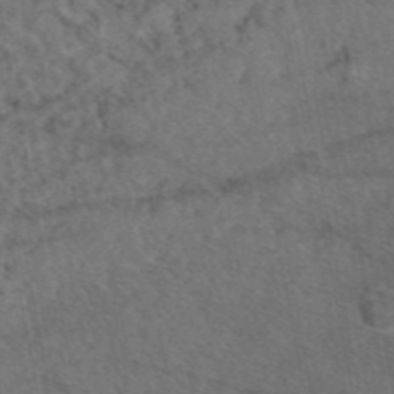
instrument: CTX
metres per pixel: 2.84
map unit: eAb
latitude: 47.5749
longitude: 111.7477
